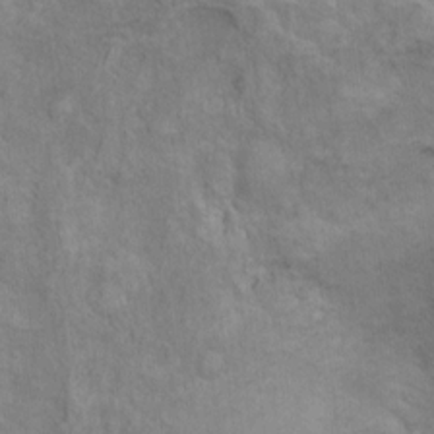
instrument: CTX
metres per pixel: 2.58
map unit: Ht
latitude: 9.8394
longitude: -39.4237
